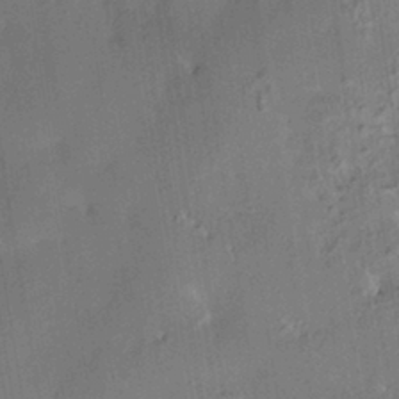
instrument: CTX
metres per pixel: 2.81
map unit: HNhu
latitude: 4.3089
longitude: 8.8219
